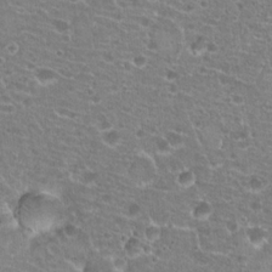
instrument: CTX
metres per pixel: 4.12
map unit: Hto
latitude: 21.0081
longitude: -41.1403
